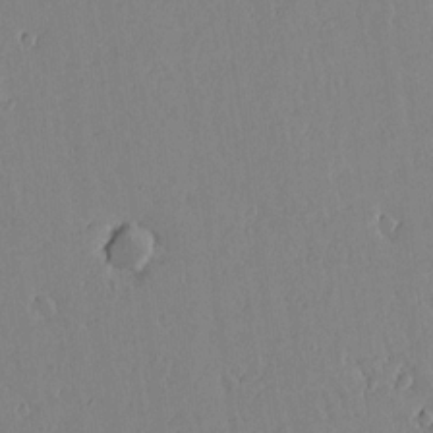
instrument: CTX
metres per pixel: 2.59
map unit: lAvf
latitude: 15.5372
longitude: -125.8961
